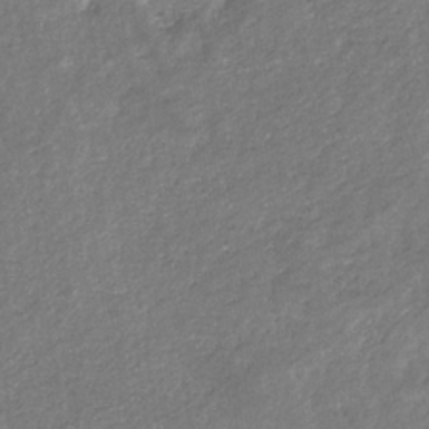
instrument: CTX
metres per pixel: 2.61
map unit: eHb
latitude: -34.5952
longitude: 75.5399
